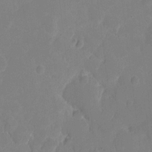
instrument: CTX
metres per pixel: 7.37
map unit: eHh
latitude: 5.8961
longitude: -66.4223
